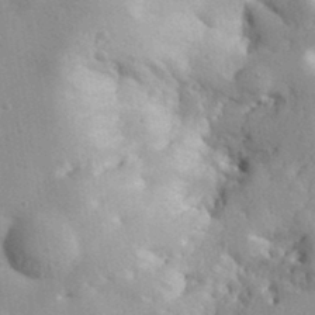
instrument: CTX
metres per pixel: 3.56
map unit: eHh
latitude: 33.7639
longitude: -78.0822
